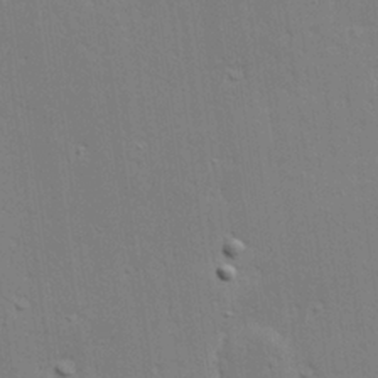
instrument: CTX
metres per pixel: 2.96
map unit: Hve
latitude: 25.3670
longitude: -93.9906
